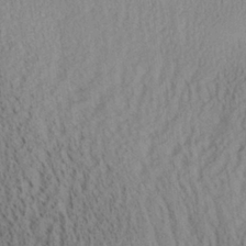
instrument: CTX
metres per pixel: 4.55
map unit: Aa
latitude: 26.1011
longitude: -134.4034
